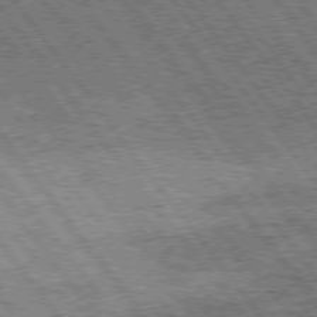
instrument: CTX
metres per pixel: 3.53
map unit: Hpe
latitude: 75.6694
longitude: -149.1025
